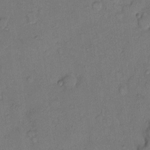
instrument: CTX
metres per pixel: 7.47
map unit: Hto
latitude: 8.9136
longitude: -61.9339
